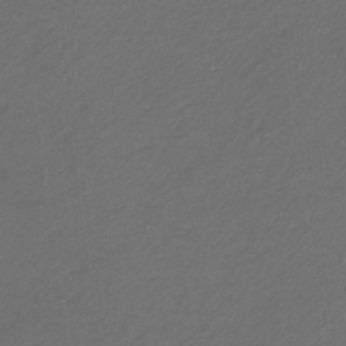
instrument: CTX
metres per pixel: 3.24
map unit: eHb
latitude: -32.2929
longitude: 70.5196
